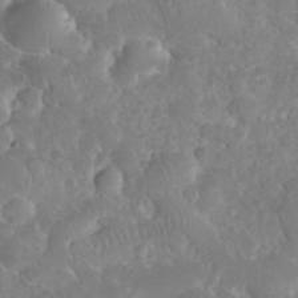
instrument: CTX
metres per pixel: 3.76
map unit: eHh
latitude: 34.7057
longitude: -63.1781
